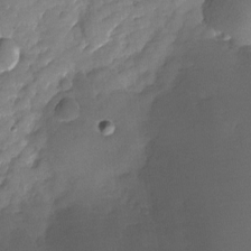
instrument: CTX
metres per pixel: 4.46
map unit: Nhu
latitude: -23.7100
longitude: -69.8206
